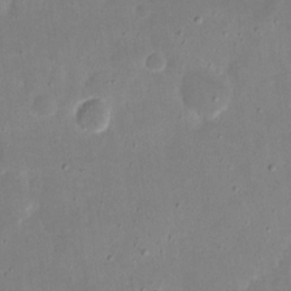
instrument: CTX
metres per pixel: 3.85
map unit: eHh
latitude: 17.4804
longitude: -72.7625
